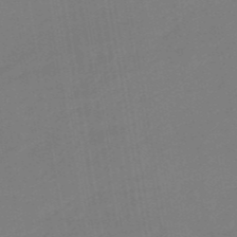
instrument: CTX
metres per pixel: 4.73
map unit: eHb
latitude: -48.6141
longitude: 87.8045
